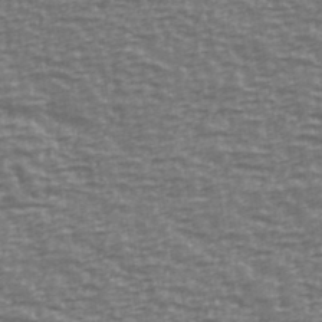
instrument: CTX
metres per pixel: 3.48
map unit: Ave
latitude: 40.7057
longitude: -113.5182
